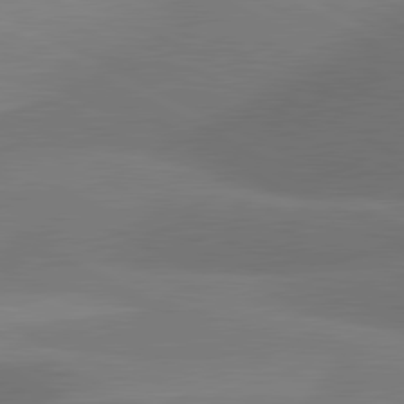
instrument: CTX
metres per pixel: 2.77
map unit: lApd
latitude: 81.0647
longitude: 127.3887
